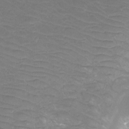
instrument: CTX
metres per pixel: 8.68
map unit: Htu
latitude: -12.5385
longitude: -71.3481
